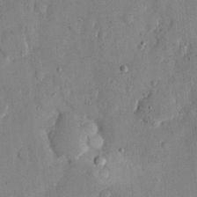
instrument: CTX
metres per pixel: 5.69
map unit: eHh
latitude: 13.3104
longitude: -68.0822
